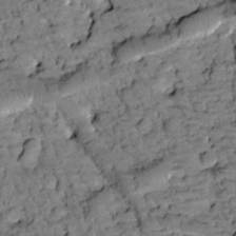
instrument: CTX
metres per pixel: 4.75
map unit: Htu
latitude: -2.3495
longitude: 173.4454
